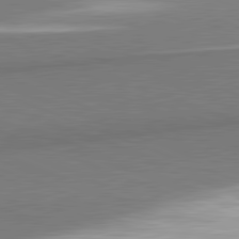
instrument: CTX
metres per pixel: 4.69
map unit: lApd
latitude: 81.8205
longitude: 164.0283
